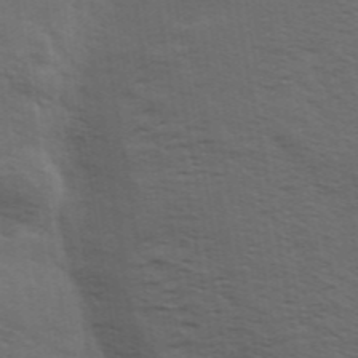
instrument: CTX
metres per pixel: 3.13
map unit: Hve
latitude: 31.7072
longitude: 150.0283
